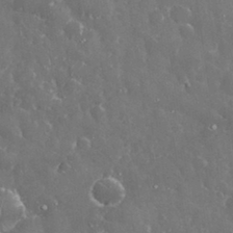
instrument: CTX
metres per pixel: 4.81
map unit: eHh
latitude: 33.2159
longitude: -61.8961
